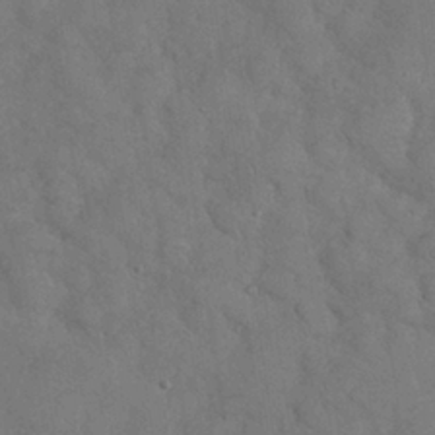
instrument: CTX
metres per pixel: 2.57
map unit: Nhu
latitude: 27.6505
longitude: -70.5546
